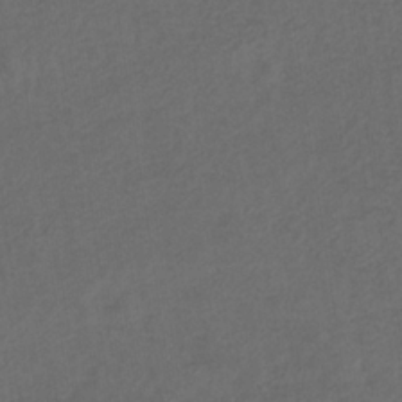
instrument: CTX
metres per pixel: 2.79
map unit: eHb
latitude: -32.1039
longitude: 72.3873
